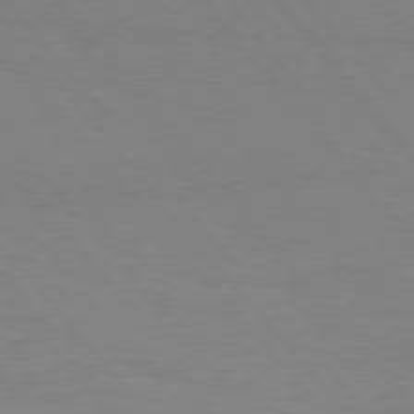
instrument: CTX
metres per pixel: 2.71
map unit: Hpe
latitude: 75.9717
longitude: -137.4427
